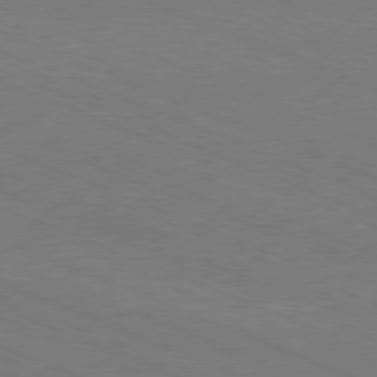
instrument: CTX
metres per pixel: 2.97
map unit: Hpe
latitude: -81.8234
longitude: 16.9731
